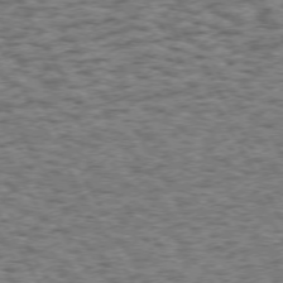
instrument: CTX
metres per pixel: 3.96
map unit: Hpe
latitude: 72.0822
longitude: -127.3104
